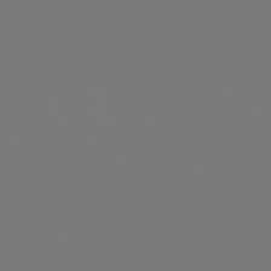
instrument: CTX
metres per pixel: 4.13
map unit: Hpe
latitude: 78.8002
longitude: -163.9906
